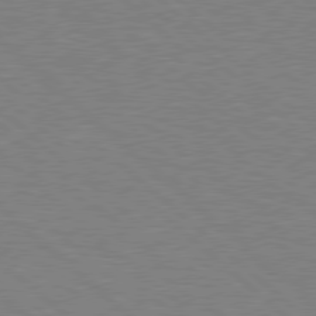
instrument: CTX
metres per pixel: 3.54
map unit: Hpe
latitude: 78.3090
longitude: -152.3090
